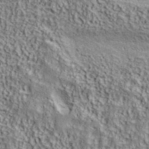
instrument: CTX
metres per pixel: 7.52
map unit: ANa
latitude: 40.8947
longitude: 51.9745
